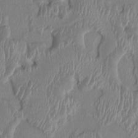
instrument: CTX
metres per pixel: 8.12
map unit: HNhu
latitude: 2.9702
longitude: -5.8394
